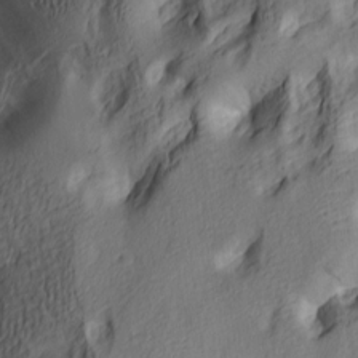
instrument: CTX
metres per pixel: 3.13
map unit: lAa
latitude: 4.9325
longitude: -113.7827
